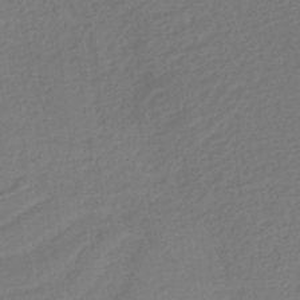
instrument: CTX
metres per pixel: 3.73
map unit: lHb
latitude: -37.2753
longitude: 58.3306
